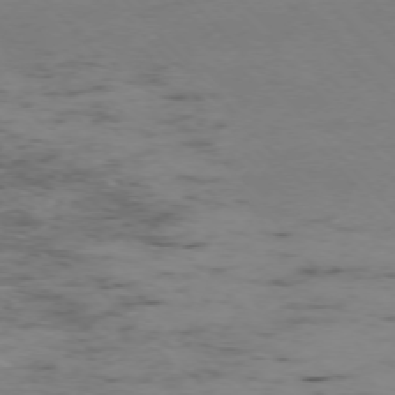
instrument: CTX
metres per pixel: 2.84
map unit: Ap
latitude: -75.1054
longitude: -78.7813
